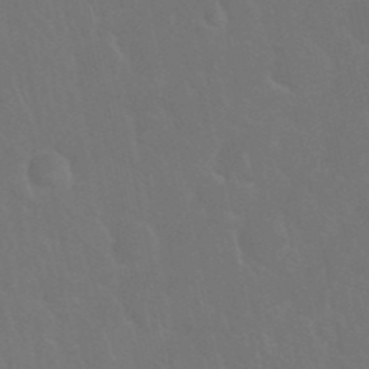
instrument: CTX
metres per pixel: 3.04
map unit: Nhu
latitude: 27.7072
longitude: -62.0633
